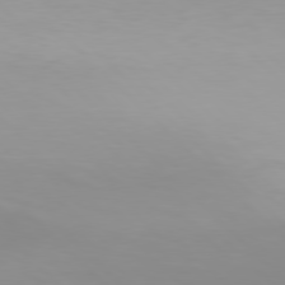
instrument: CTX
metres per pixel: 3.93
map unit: Hpe
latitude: 77.4048
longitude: -132.2523
